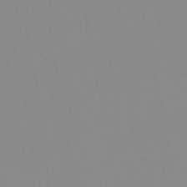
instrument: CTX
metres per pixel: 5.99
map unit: lHb
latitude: -48.6519
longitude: 80.8408
